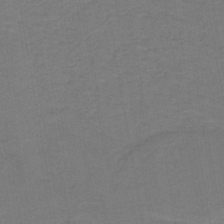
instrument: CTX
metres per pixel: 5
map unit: HNb
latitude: -45.9745
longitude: 52.0472
